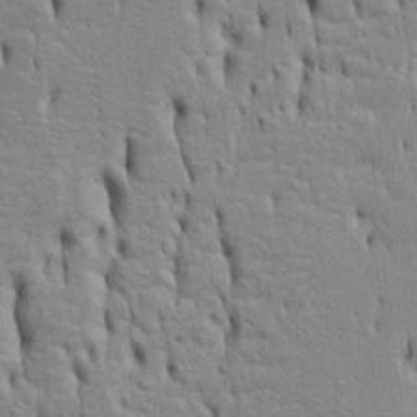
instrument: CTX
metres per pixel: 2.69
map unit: Htu
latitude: -5.3320
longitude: 151.1242
